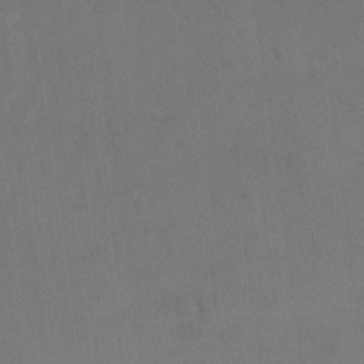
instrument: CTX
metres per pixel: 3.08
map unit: eHh
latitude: 18.1955
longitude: -65.6505
